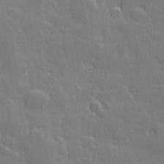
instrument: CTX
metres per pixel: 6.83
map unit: Hve
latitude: 26.7624
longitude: 145.1053
